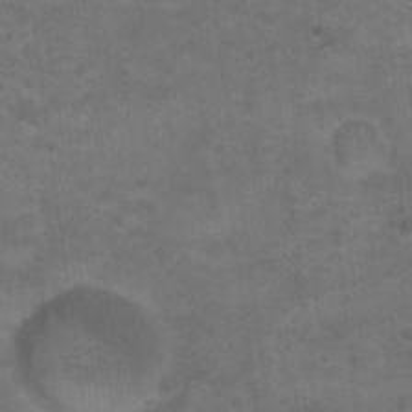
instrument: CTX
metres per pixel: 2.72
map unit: Hto
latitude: 19.4804
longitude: -39.0458
